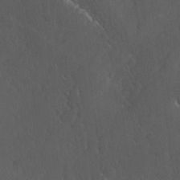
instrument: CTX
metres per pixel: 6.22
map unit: Ave
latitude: -0.0283
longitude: -113.4993
